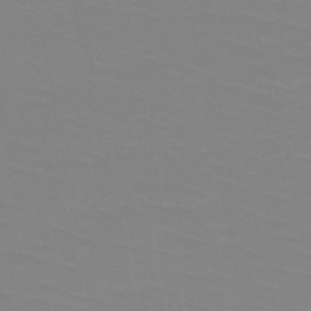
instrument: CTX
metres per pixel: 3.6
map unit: HNb
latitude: -47.8233
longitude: -48.5735
